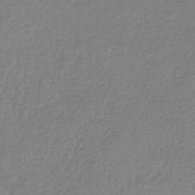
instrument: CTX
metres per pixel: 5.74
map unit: HNb
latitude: -33.1620
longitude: 55.8611
